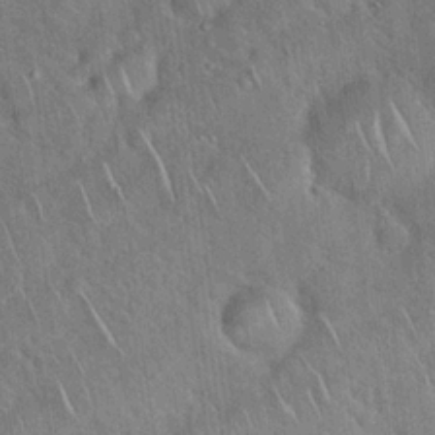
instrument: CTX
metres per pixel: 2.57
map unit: Hto
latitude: 19.0458
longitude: -51.5749
